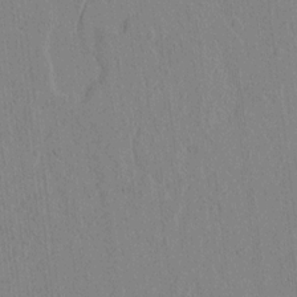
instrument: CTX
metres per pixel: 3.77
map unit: lAvf
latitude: 6.7435
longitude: 167.7855
